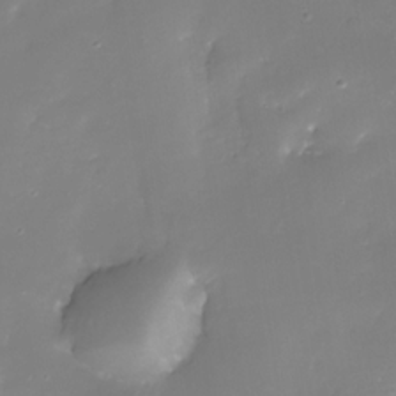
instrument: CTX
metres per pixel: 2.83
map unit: Nhe
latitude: -32.9920
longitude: -116.4979
